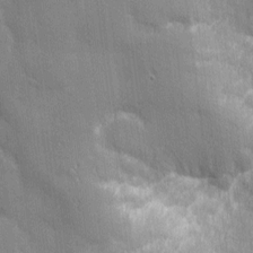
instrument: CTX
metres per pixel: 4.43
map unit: Nhu
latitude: 3.1025
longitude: -75.3671
